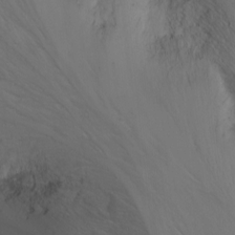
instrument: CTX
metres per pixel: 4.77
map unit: Nhu
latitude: -7.2754
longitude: -64.4979
